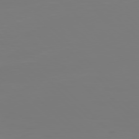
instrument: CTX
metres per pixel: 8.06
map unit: Hpe
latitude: 77.4993
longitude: -136.3845
